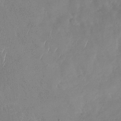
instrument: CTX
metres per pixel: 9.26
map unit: Nhu
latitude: -29.9745
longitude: -60.1578
